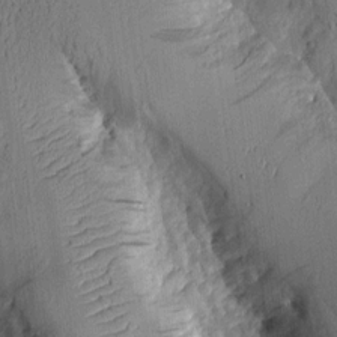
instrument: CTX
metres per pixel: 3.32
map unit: Aa
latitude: 9.9906
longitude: -127.7450
